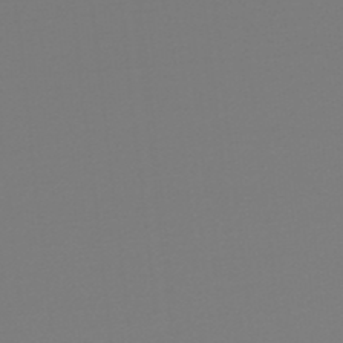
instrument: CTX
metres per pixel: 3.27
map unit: lHb
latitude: -48.5763
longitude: 65.8045
